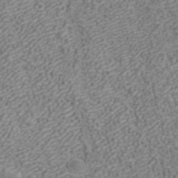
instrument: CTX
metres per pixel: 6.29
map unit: ANa
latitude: 42.1389
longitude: 18.8219
